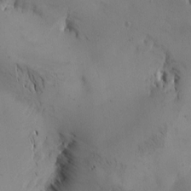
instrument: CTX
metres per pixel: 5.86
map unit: Htu
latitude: -2.5762
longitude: -176.9325
